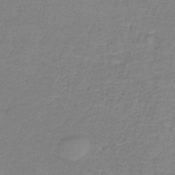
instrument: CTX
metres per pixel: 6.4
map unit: eAb
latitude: -36.1605
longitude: 52.8974
